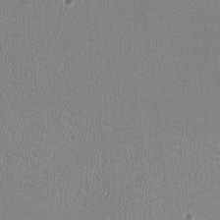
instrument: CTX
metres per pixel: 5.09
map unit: HNhu
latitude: -3.1620
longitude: -2.0633
